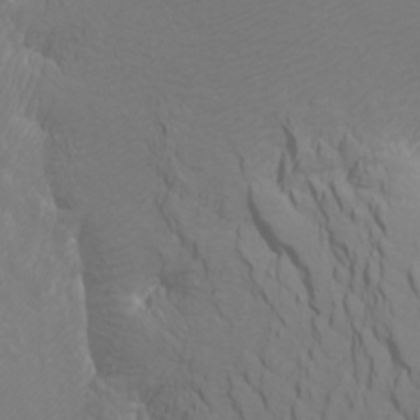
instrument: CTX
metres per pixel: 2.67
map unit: Htu
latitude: -5.3509
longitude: -72.3468
